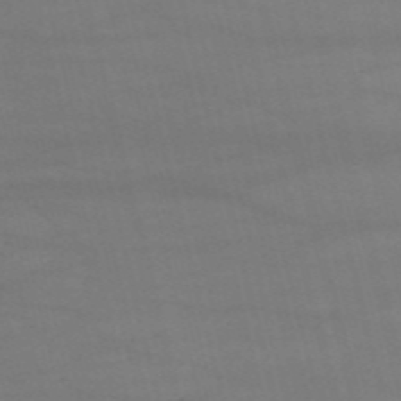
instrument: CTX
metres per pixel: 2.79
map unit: HNb
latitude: -53.0864
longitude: -37.6316
